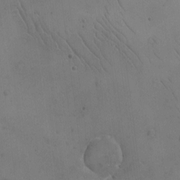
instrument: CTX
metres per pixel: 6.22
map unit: eHh
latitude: -9.8044
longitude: -67.2725
